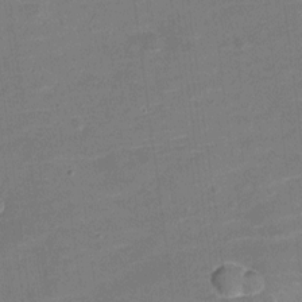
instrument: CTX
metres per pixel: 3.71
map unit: Nve
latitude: -21.1620
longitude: 103.8611
